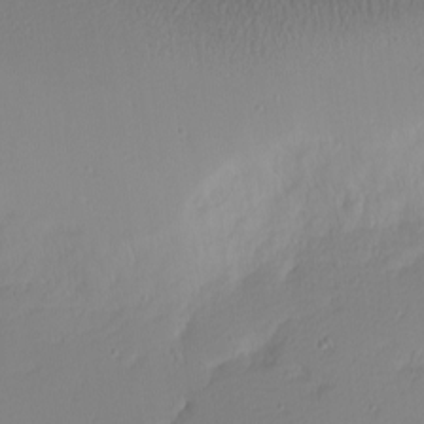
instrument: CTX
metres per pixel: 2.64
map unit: Nhu
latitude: -4.5951
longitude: -81.3859
